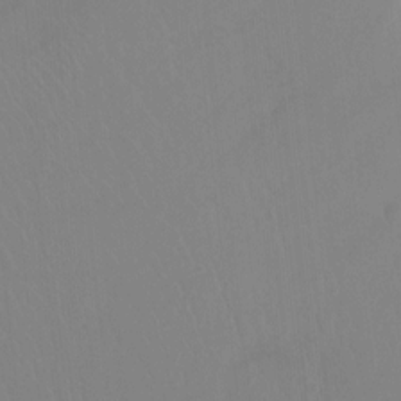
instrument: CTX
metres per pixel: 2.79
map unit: Ht
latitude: -8.3684
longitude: -38.3656
